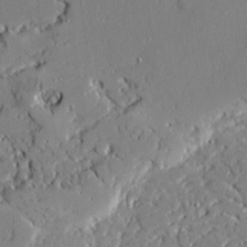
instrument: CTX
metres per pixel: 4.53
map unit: Ave
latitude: 21.4049
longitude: -128.2333
